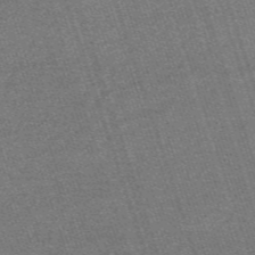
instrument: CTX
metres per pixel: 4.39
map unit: HNb
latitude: -56.1606
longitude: -44.4979
